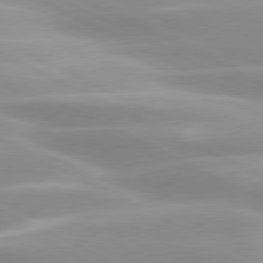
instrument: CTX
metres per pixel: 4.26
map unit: lApd
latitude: 79.8395
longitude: -120.5168
